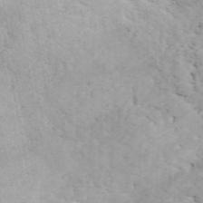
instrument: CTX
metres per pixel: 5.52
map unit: ANa
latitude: 43.4049
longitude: 48.9542
